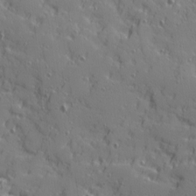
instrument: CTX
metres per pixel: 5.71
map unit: Ave
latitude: 11.2159
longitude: -101.6316
